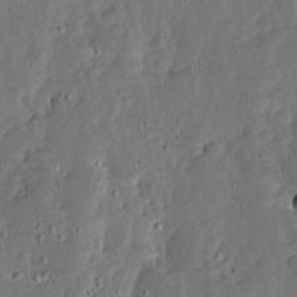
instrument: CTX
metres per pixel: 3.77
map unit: Ave
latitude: 13.3671
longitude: -136.1956
